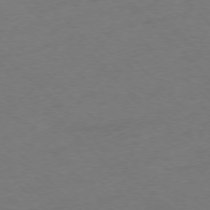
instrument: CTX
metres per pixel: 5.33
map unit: Ap
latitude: -77.0486
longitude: -64.9514
